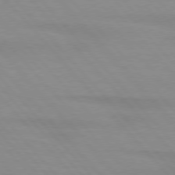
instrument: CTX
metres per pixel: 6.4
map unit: lApd
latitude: 76.4034
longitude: -84.3089
